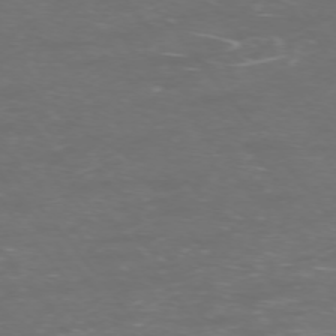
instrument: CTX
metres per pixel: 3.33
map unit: Ap
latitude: -74.2929
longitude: -74.5735
